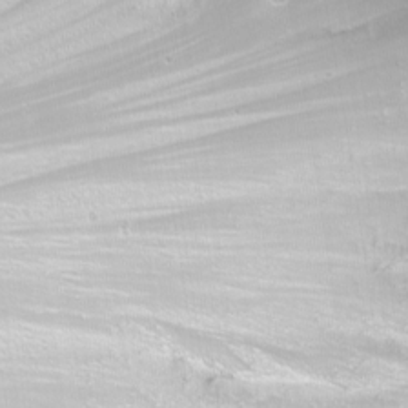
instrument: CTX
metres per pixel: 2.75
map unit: Nhu
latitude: -10.9920
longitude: -65.8961
